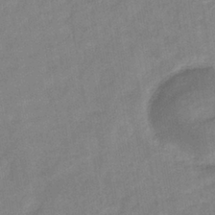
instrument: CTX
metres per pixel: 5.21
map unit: eHb
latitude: -34.8786
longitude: 74.5007
